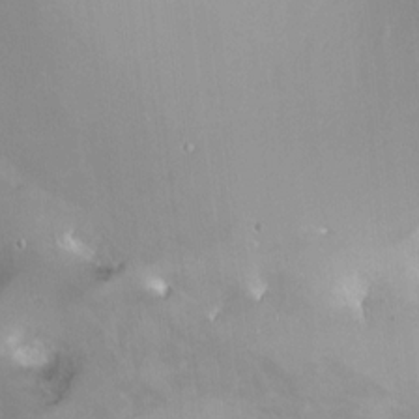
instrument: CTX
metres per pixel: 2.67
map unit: Ht
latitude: -14.3873
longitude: -41.2348
